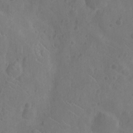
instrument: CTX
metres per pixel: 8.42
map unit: Nhu
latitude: -10.4440
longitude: -21.6127
